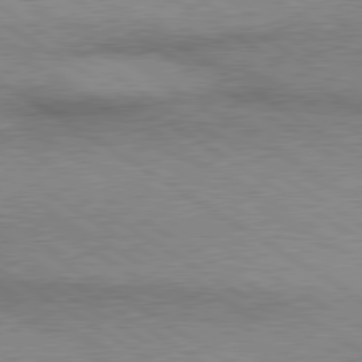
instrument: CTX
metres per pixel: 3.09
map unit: lApd
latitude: 79.9717
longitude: 167.0486
